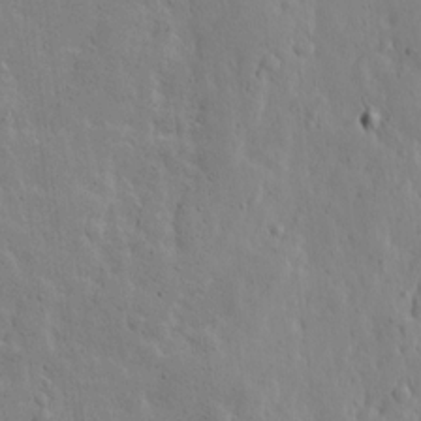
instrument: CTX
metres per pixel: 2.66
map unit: Ave
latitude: 13.7639
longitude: -133.4049
